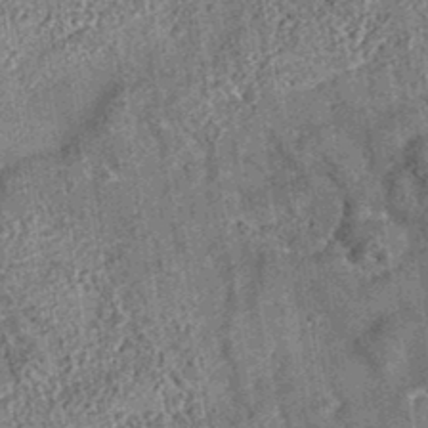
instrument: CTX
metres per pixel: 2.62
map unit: eAb
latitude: 35.4048
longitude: 115.0864
